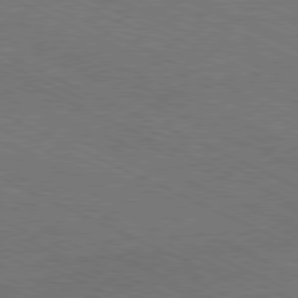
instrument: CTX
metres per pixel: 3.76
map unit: Hpe
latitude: -81.7289
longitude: 18.1228
